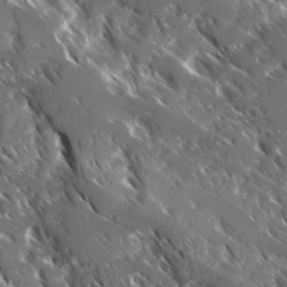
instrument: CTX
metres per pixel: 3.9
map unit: Ave
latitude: 16.9892
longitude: -130.1956
